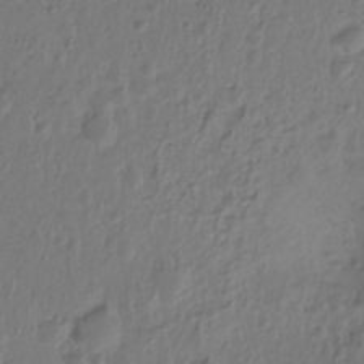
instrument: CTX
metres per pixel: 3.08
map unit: Hto
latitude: -11.9556
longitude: -38.7435
